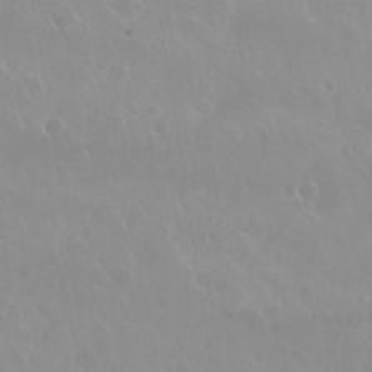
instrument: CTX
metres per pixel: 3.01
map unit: Nhu
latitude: 29.9150
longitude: -56.5923
